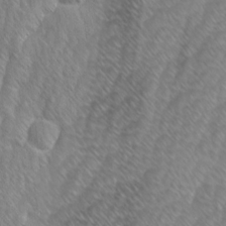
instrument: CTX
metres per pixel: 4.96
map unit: Ave
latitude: 9.2159
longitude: -105.6505
